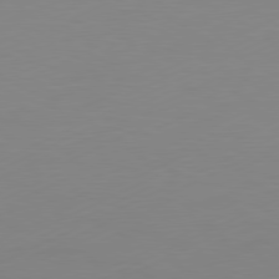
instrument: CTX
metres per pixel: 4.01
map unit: Ap
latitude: -81.2187
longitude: -84.7813
